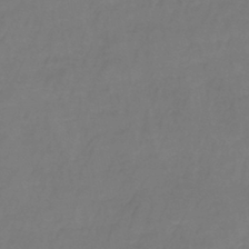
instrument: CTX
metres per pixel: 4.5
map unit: lHb
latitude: -38.1984
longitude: 61.7100
